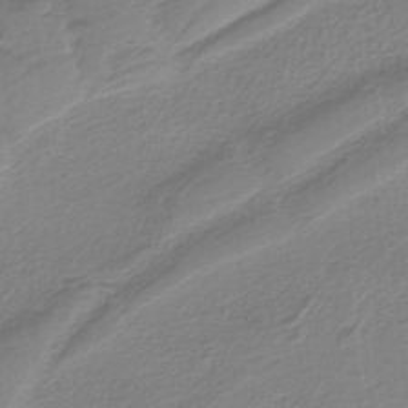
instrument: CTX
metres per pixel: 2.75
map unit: HNb
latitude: -36.0661
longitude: 55.5966
